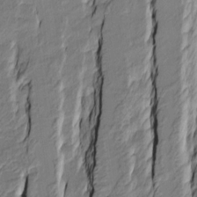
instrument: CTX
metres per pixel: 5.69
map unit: Htu
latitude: -9.9745
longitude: 176.3495
